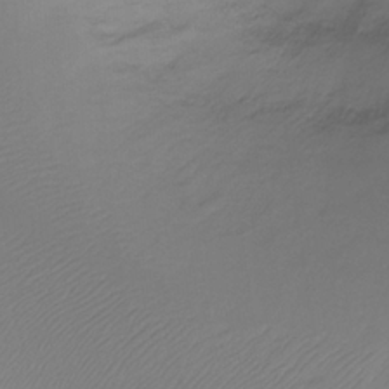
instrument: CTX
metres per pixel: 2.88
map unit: Ht
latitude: -12.2173
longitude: -47.2537
